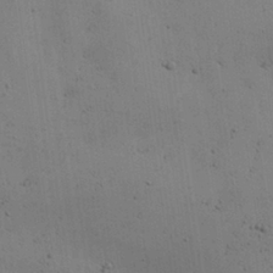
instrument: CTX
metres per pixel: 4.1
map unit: Aa
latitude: 26.9892
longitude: -130.1956
